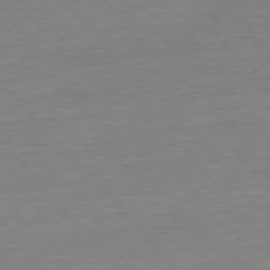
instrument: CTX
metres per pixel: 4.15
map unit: Ap
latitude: -77.2943
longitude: -95.9150
